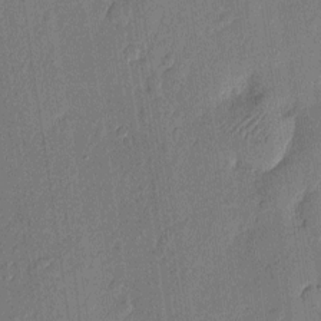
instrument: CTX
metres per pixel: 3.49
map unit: eHh
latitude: 6.2334
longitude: -73.7828
